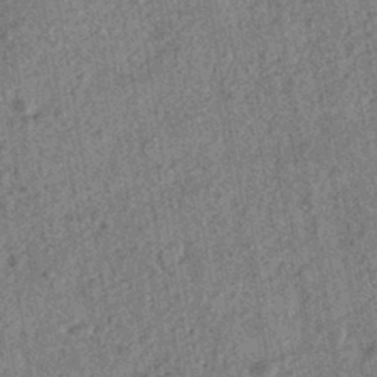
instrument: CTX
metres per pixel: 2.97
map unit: HNhu
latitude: -42.8974
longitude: 98.3495
